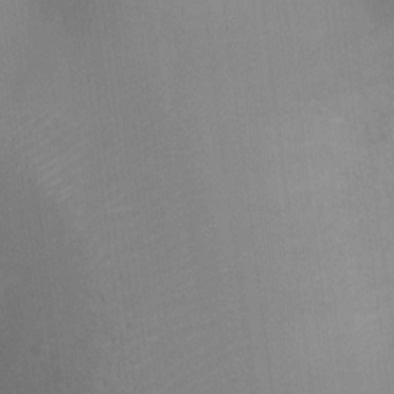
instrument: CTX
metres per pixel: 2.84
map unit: Ht
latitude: -16.1039
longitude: -40.7057
